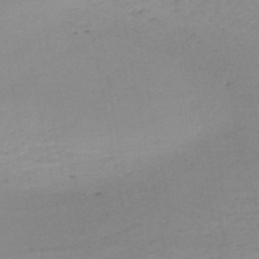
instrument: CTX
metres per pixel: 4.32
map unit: HNb
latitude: -51.2565
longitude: -52.8569
